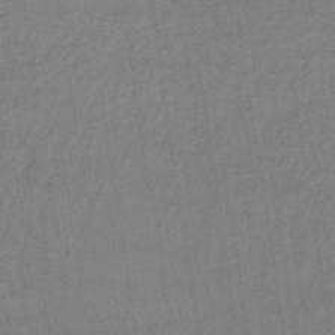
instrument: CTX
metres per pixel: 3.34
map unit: lHb
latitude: -35.0486
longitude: 64.7274
